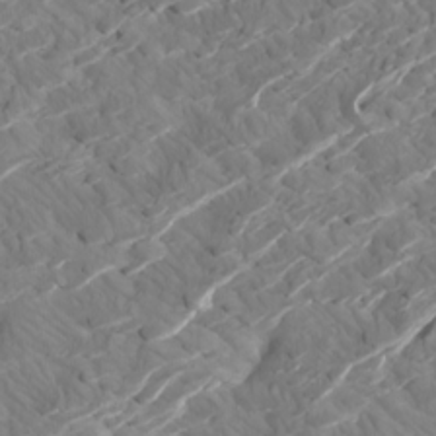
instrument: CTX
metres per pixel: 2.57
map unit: Htu
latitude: -6.2361
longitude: -71.1592
